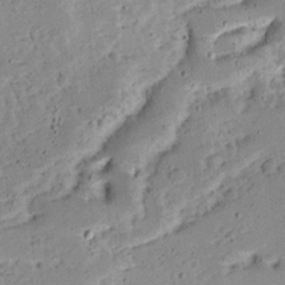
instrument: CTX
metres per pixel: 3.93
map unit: Ave
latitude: 13.6127
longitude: -138.5357
